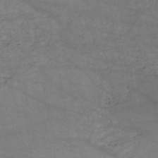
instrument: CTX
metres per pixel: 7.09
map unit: HNb
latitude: -51.4832
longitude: -39.6127
